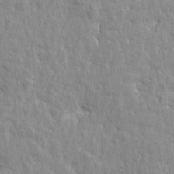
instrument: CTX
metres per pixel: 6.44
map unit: Htu
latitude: -2.1227
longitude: 179.8044
